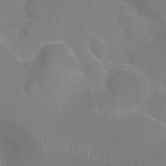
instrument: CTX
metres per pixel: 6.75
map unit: Ht
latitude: -2.8974
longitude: -25.0647
